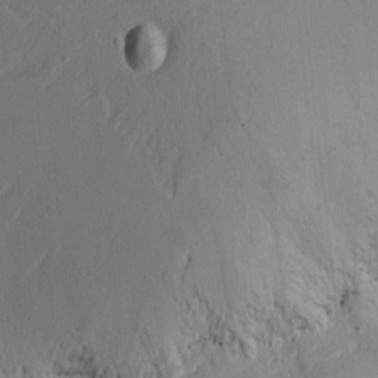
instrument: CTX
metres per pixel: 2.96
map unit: Htu
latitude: -4.6707
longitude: 174.3873
